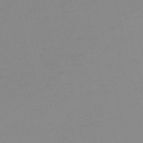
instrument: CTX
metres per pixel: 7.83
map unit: HNb
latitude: -56.1417
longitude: -42.7813
